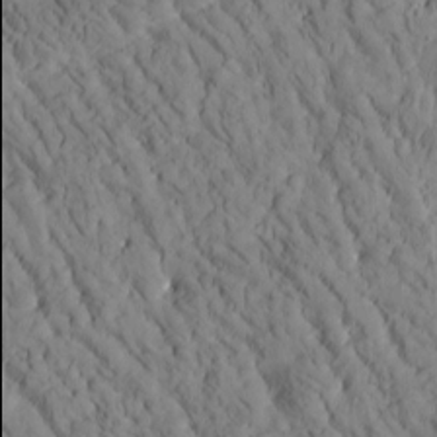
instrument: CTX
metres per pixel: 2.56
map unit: Htu
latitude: -2.9730
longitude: 174.0094
